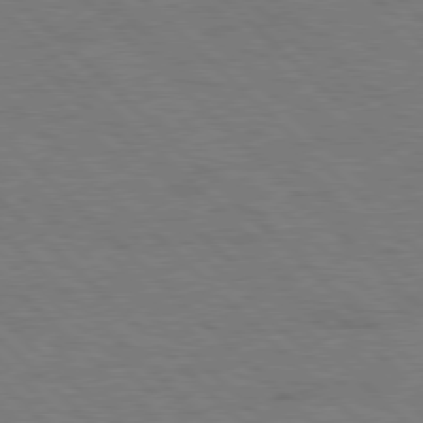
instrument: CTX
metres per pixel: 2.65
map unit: Hpe
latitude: 77.8961
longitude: -154.8002
